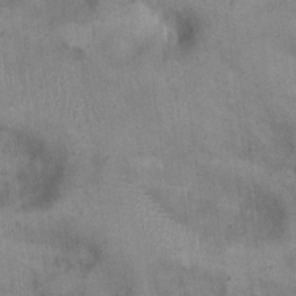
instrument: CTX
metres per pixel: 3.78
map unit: eHh
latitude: 21.5371
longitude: -61.0458
